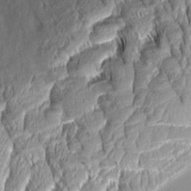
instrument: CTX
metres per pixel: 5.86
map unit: Aa
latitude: 8.6869
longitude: -132.0444
